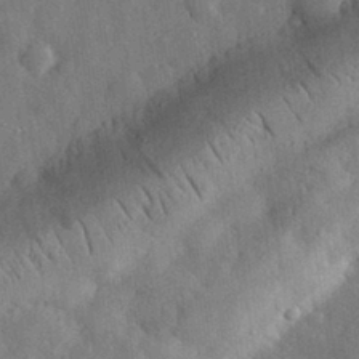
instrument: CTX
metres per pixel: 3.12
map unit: eHh
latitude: 31.0459
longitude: -77.4048
